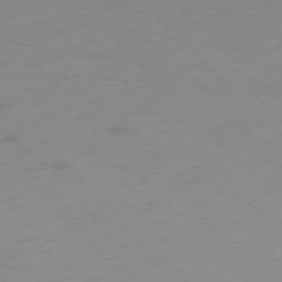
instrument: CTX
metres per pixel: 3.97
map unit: Ap
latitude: -76.8219
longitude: -65.2726
